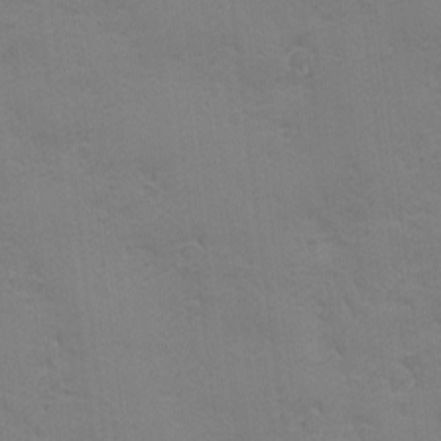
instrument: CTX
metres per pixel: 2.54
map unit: Ave
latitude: -7.4076
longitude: -120.8002
